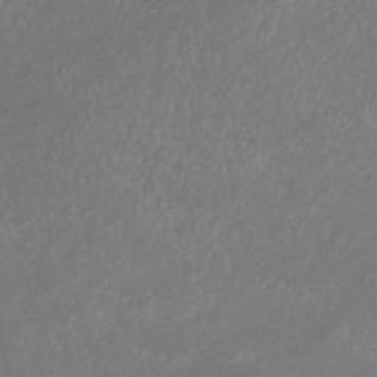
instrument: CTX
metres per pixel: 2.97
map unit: lHb
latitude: -37.9178
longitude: 73.4832
